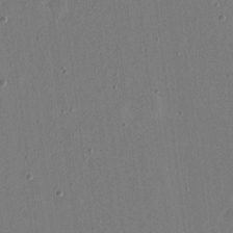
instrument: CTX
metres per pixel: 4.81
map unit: eHh
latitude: 16.2523
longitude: -70.4223
